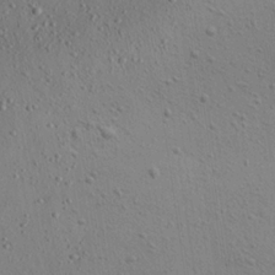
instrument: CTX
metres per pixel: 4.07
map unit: Aa
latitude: 22.6301
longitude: -142.4034
